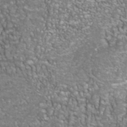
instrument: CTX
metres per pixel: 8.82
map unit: Nhu
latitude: -41.1431
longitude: -84.8569
